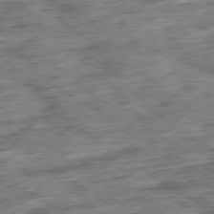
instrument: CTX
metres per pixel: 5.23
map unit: Ap
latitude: -79.1620
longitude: -67.7449
